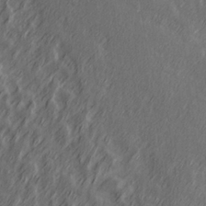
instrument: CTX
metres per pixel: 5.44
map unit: Hve
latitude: 26.3467
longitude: 146.2550
